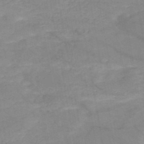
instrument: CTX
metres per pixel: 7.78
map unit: HNb
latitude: -50.3684
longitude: -39.6883
